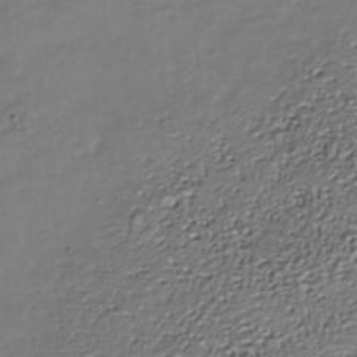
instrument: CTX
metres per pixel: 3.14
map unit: Nhe
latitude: -37.1242
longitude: -90.4601
